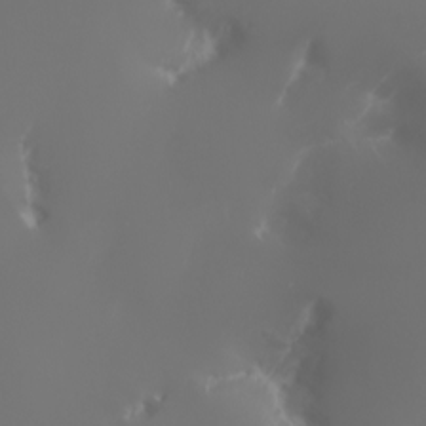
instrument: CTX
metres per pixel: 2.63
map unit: Nhu
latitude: -6.4440
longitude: -90.5168
